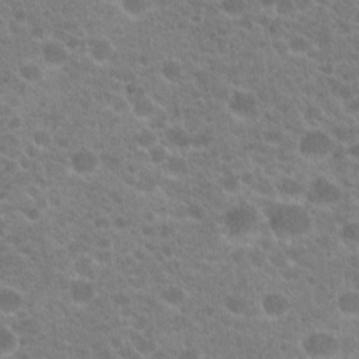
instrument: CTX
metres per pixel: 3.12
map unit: Hto
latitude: 20.1389
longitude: -36.1200
